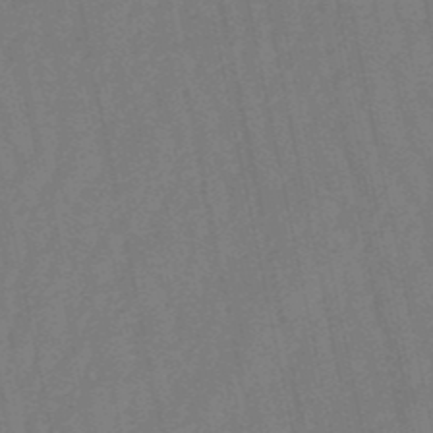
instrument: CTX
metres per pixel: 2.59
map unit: eHb
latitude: -50.7841
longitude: 78.1983
